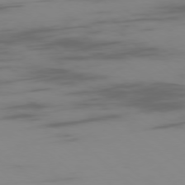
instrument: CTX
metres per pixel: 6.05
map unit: Ap
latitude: -77.2943
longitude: -67.2725
